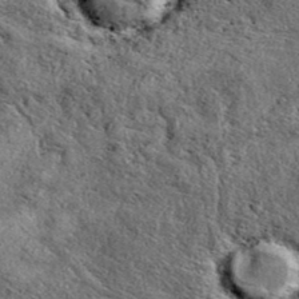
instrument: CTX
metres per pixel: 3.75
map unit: eAb
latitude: 39.8016
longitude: 111.8045
